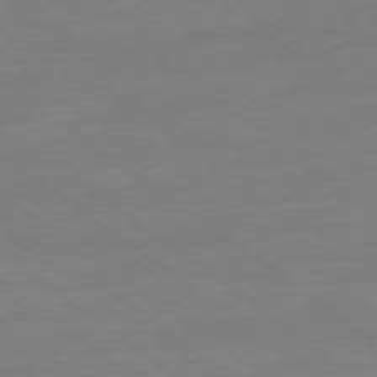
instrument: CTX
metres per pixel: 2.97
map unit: Ap
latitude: -78.8597
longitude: -99.8961
